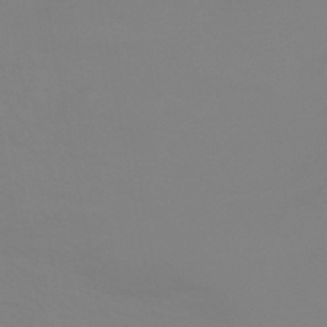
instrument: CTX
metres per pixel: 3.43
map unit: HNhu
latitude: -45.3132
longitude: 90.5952
